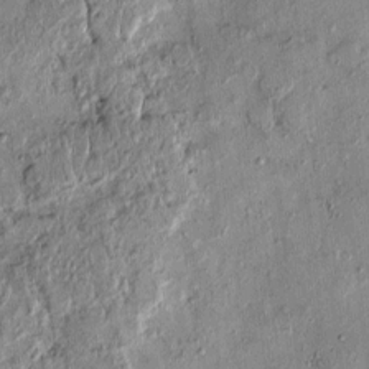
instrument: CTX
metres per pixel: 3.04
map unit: eHh
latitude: 0.0255
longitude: 15.7667
